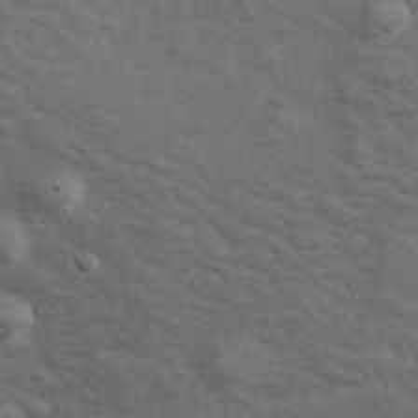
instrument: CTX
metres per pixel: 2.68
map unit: Hve
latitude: 33.5182
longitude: 150.9920
